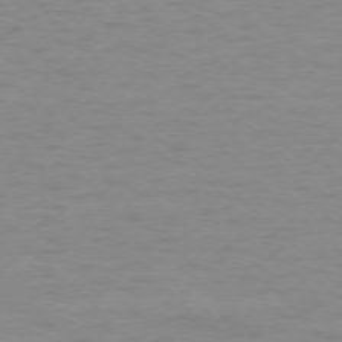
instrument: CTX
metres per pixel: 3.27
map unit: Ap
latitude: -76.0472
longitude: -77.3103
